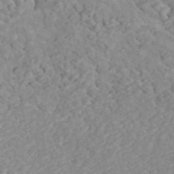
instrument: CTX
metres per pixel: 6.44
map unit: ANa
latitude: 44.8191
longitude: 24.3117
